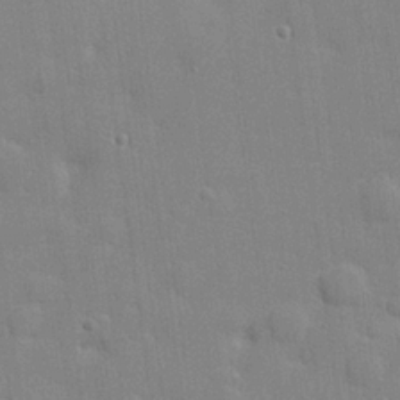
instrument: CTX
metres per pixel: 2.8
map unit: lHvf
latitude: 24.2144
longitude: 142.6329
